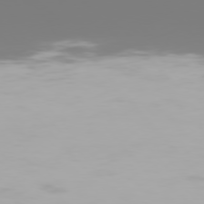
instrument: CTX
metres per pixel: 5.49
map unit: Hpe
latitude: 75.9717
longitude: -143.1214
